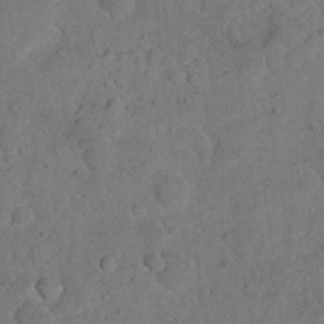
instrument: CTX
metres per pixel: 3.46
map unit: eHh
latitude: 19.3481
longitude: -62.5924
